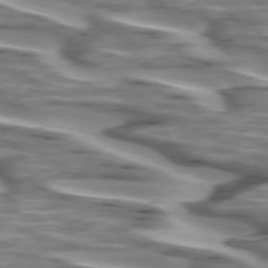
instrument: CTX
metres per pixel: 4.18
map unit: lApd
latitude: 74.4412
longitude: -57.7638
